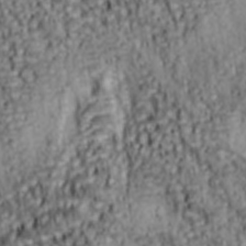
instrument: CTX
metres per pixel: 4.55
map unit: lAa
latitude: 5.7639
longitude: -114.9324
